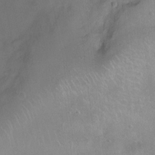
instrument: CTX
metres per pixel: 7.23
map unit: Nhu
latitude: 4.2711
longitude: -16.3656
